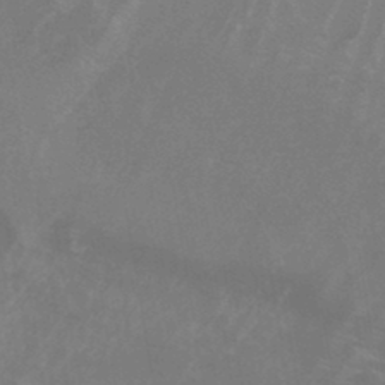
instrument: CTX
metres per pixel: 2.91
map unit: HNb
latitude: -44.7463
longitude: -45.0269
